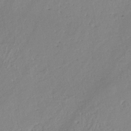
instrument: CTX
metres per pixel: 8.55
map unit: eHh
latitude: -45.0675
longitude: -28.5734
